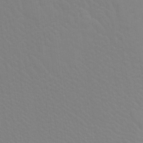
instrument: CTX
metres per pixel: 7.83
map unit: Htu
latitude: -7.0675
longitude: -69.2915
